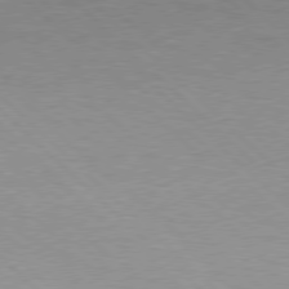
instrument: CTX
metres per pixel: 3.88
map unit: Hpe
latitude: 77.4804
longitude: -156.6301
